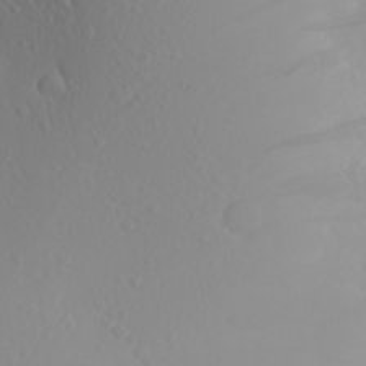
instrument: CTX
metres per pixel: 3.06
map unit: Aa
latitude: 25.4048
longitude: -146.3657
